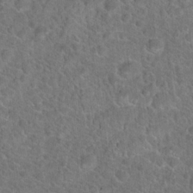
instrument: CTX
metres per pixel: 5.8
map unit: Hto
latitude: 19.3292
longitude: -43.5371
